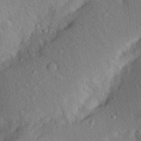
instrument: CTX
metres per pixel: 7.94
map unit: Aa
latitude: 29.0080
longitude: -144.2711
